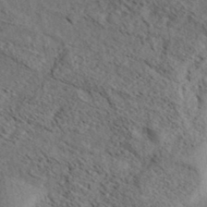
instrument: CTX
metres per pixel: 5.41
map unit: eHh
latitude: 35.6505
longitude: -140.2522
